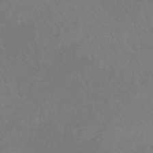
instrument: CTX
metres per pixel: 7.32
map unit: lHb
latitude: -41.7477
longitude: 65.1998
